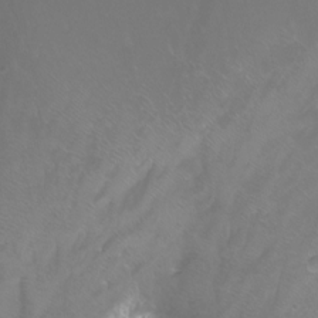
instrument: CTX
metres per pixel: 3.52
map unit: Ht
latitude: -12.8408
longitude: -45.5371
